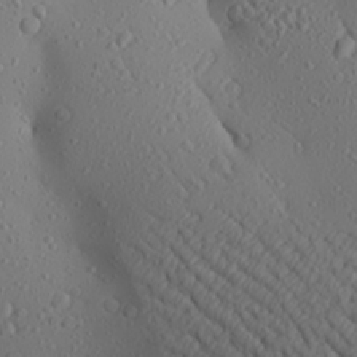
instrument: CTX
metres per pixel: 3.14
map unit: Aa
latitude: 23.0080
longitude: -144.3089
